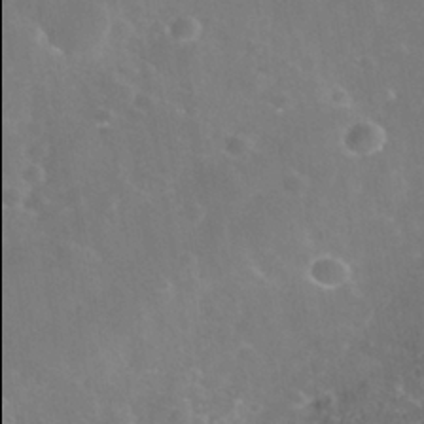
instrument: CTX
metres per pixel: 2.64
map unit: Nhe
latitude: -38.9920
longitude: -117.9906
